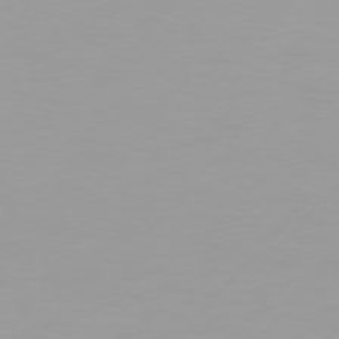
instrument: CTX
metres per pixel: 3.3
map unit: Hpe
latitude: 75.7072
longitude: -128.7435
